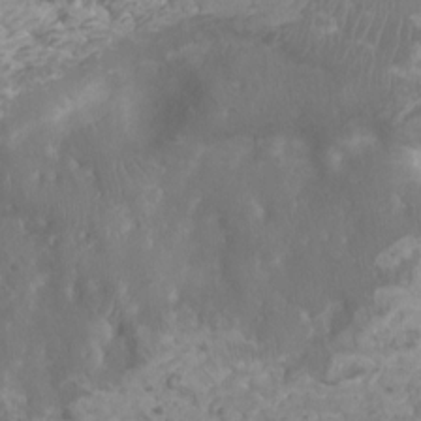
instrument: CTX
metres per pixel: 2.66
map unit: Htu
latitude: 1.9339
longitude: -20.1956
